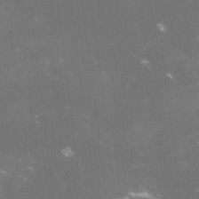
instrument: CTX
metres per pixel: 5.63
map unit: lHvf
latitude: -14.8408
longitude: -101.4804
